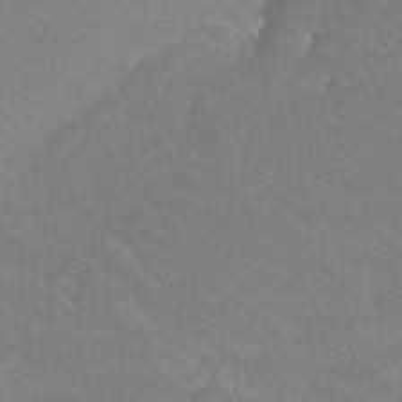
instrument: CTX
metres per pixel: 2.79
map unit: Htu
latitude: -12.1984
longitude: -72.2145
